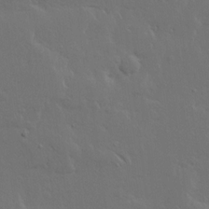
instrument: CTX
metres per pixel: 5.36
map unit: Ave
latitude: 15.4805
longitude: -139.5938
